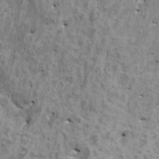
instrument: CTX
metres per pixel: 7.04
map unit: HNhu
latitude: 4.2711
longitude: 3.8800
